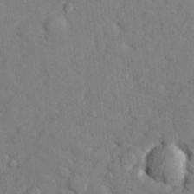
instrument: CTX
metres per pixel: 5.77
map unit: lHvf
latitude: 25.4804
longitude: 142.7274
